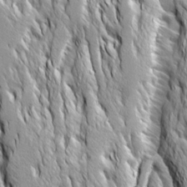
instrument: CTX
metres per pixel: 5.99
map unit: Ave
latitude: 14.4412
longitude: -133.6316
